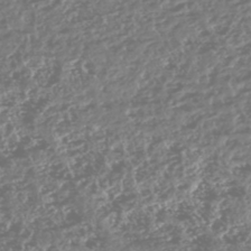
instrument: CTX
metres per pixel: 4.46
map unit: HNhu
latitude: -47.4643
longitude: 31.1809
